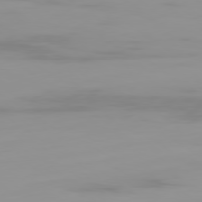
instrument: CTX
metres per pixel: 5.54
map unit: Ap
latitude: -79.4076
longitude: -94.8758
